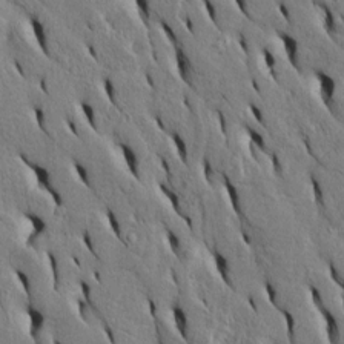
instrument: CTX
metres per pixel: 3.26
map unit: Htu
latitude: -5.1998
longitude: 153.3131
